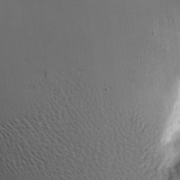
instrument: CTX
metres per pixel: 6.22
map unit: Hve
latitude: 3.6505
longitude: -121.6127
